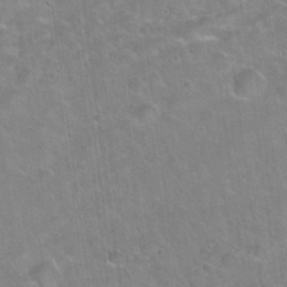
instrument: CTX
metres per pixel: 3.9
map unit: Hto
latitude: 22.1389
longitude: -51.5749
